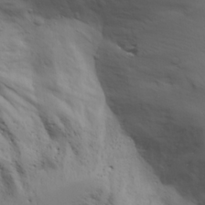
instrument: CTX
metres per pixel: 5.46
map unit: Aa
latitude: 23.2915
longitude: -131.8395
